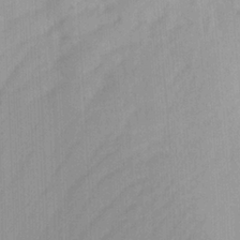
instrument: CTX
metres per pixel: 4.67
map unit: Ave
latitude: 22.8002
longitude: -136.7058
